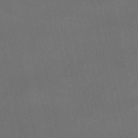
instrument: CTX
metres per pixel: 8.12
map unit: lHb
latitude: -47.3320
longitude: 70.4251
